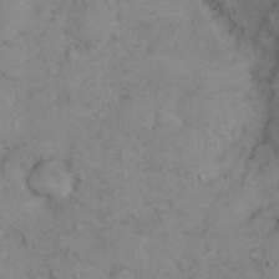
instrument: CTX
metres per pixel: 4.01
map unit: eHh
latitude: 16.8758
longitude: -63.6505
